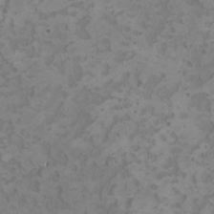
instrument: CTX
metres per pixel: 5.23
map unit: HNhu
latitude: 2.9891
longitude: -4.1767
